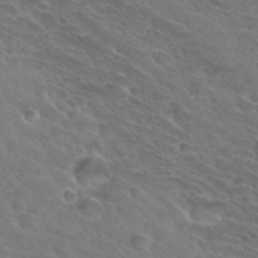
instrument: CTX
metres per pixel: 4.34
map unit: Hto
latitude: 32.4601
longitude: -46.0255
